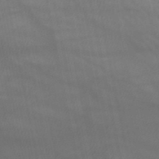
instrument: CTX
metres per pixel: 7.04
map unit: HNb
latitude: -52.7274
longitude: -50.8380
